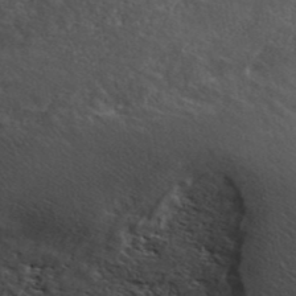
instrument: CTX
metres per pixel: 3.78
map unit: ANa
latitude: 42.2901
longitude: 55.8045
